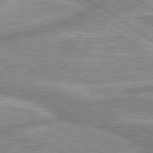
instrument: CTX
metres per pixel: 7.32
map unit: lApd
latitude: 80.1578
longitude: -176.0633
